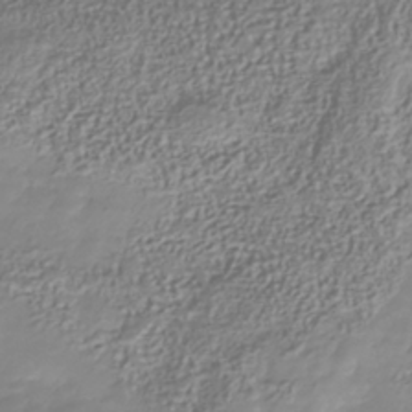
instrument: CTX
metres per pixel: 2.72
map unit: Nhu
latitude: -41.3321
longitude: -85.4804
